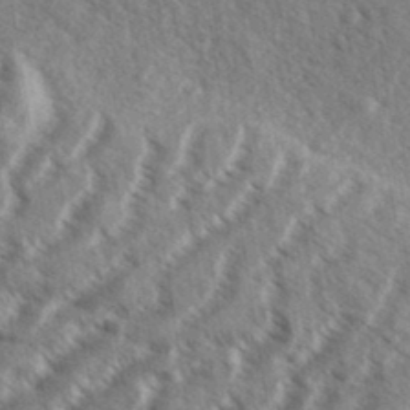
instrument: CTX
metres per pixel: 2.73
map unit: eHh
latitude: 36.9514
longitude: -138.6113
